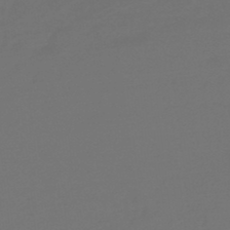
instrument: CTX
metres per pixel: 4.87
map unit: lHb
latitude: -47.5588
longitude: 65.7478
